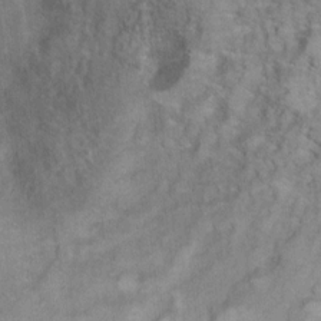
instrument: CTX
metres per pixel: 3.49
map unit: Ht
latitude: 6.2522
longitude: -36.8758
